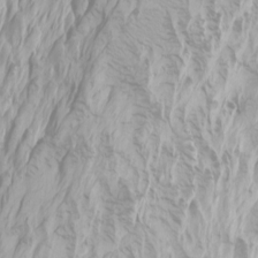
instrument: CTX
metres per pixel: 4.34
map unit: Htu
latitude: -6.4440
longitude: -72.1578
